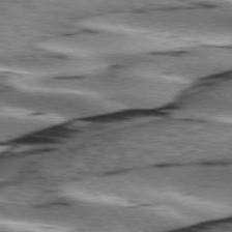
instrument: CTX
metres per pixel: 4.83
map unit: lApd
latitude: 76.2900
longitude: -79.3860
